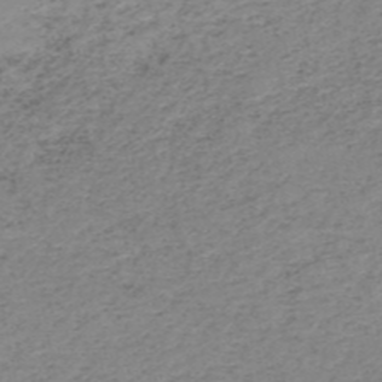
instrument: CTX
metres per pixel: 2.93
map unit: HNb
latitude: -51.5588
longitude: -52.6680
